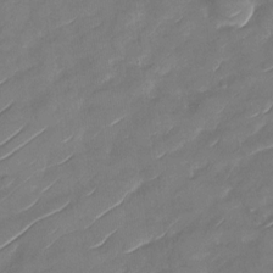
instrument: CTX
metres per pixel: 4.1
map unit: Nhu
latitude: -29.2943
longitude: -73.5183
